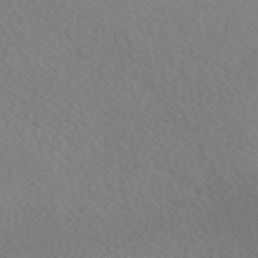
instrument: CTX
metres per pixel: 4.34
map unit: eAb
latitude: 49.2159
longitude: 117.5588
